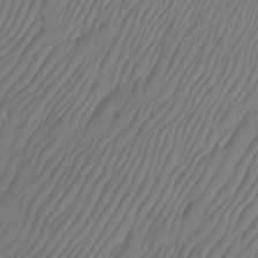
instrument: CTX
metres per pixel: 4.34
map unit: Htu
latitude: -12.6519
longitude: -48.2711
